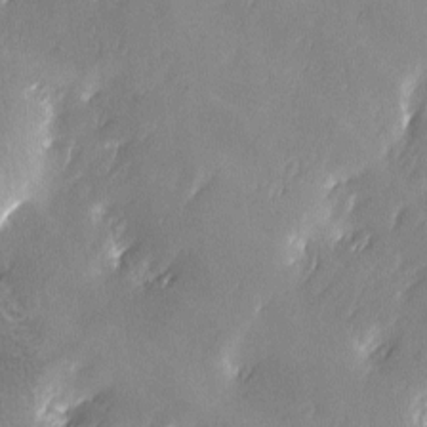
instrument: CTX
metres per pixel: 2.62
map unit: Ave
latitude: -6.5007
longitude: -120.2523
